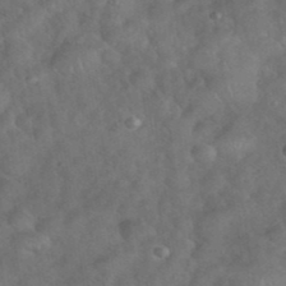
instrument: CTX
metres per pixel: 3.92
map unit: eHh
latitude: 39.2726
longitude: -57.1025
